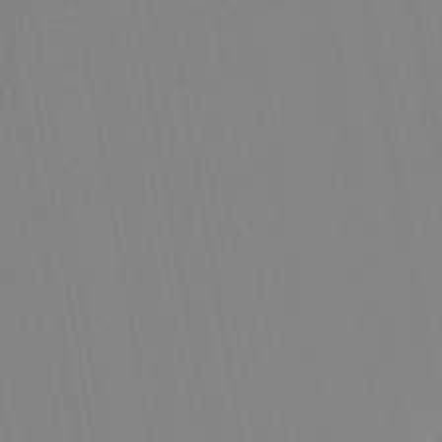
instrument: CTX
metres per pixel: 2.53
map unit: lHb
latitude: -45.2565
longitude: 62.8219
